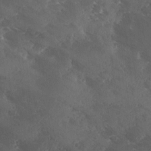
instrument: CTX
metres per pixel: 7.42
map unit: Ave
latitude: 0.7435
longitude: -111.5560
